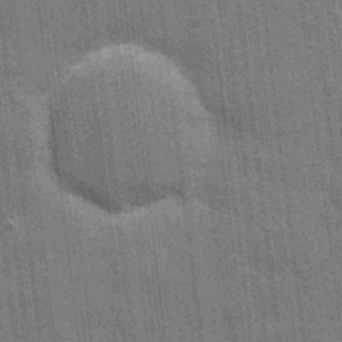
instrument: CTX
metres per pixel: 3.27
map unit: eHh
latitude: 6.9136
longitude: -74.3089
